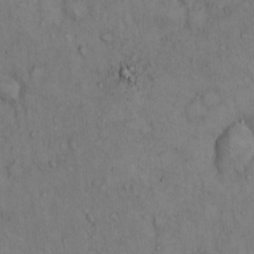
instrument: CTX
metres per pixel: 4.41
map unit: Hto
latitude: 12.7435
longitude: -59.3104
